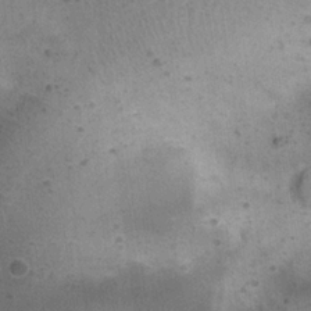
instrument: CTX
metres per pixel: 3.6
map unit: Nhu
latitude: 22.4601
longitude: -71.5182
